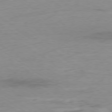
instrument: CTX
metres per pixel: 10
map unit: Ap
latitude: -78.7085
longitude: -58.8569
